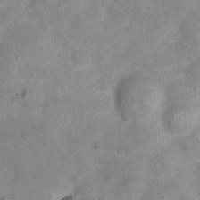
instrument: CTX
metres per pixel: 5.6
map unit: Nhu
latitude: 7.1403
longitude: -23.6127
